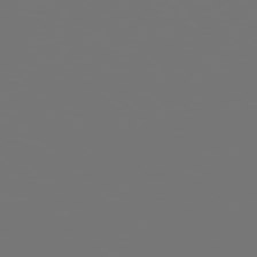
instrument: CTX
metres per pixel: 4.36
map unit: Hpe
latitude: 78.2523
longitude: -177.3104
